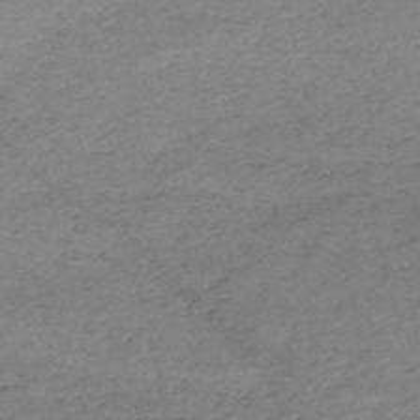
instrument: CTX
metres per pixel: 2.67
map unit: HNb
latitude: -54.6897
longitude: -44.9513
